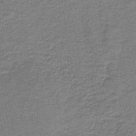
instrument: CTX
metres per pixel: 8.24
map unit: HNb
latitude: -38.6330
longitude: 50.6140
